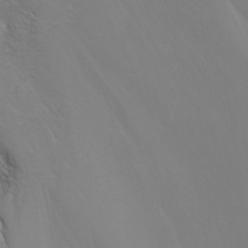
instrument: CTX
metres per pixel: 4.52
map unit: Nhu
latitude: -7.0486
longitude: -79.0459
